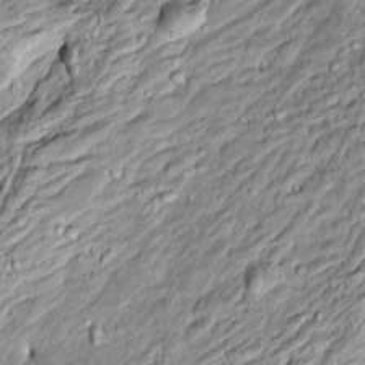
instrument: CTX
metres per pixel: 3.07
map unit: Htu
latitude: -4.9352
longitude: 157.2565
